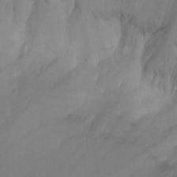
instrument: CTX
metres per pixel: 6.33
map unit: Ht
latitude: -14.2740
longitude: -57.6315
